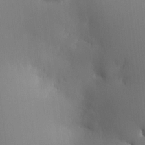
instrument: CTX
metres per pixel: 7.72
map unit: HNhu
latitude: 9.6883
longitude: 15.8234
